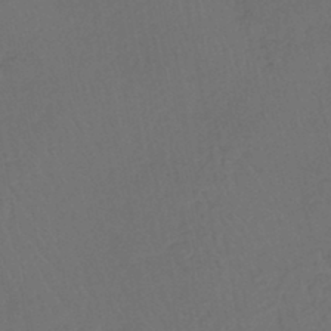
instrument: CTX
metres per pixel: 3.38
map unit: lHb
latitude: -43.7855
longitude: 64.7274
